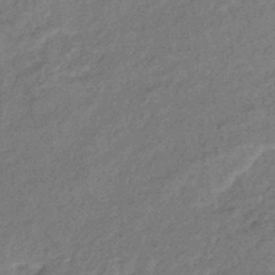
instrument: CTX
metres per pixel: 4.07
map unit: eHb
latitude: -42.2361
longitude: 83.9367
